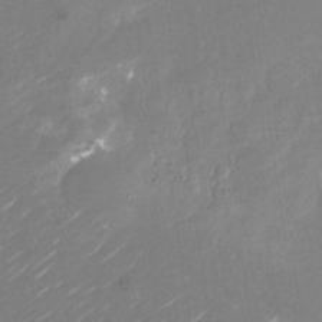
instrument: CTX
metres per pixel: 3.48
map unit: Nhu
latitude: -27.4832
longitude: -73.1404
